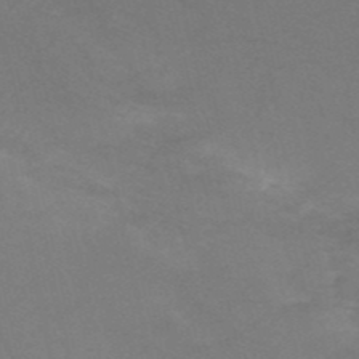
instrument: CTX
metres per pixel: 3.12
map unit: HNb
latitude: -52.2928
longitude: -46.3279
